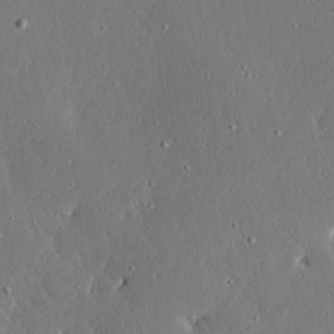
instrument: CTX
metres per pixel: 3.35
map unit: Ave
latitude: 17.3293
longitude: -139.5182
